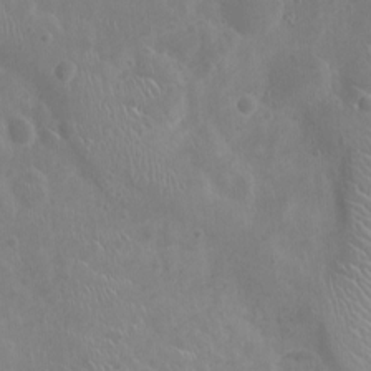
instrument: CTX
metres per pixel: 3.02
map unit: Ht
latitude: -4.5573
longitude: -15.9906
